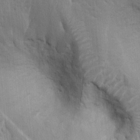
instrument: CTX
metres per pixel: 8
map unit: Ht
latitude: -2.0661
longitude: -14.7625
